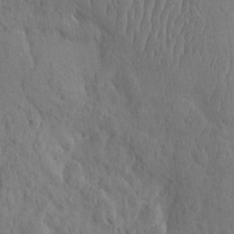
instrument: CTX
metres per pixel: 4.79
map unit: eHh
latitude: -3.1053
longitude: 14.7464
